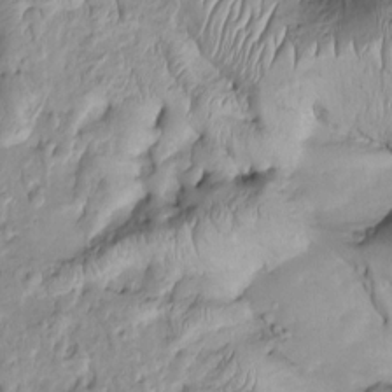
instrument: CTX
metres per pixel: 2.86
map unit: Htu
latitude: -5.8422
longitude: 154.7085
